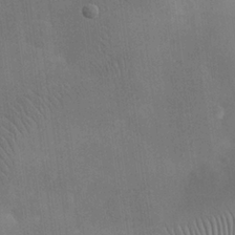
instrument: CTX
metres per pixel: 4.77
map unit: eHh
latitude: 25.9528
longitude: -67.9150
